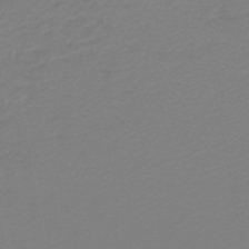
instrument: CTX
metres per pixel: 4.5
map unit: lHb
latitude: -46.0661
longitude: 62.8219
